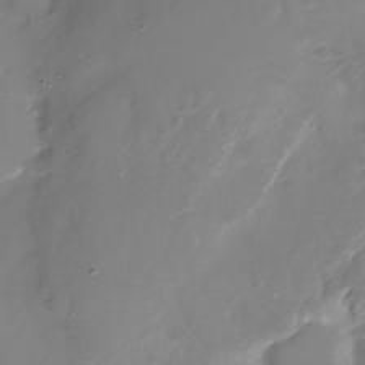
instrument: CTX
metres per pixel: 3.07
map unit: Nhu
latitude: -27.6910
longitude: -78.8758
